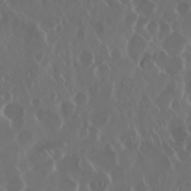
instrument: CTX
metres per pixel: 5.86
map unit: Nhu
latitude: 29.6127
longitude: -60.2711
